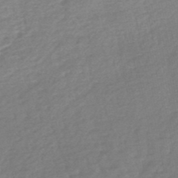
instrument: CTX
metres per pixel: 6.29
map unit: HNb
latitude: -48.8786
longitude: 57.8800
